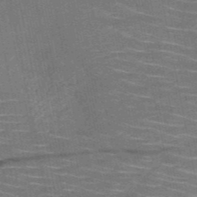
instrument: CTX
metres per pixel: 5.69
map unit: HNb
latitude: -51.2187
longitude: -44.3089
